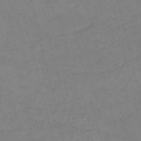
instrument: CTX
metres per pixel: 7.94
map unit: HNb
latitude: -53.6344
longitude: -37.6316
